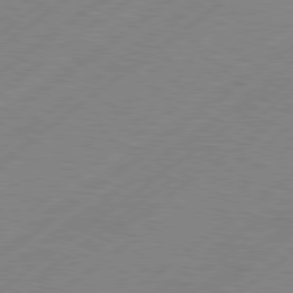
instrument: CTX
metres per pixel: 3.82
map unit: Hpe
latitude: 78.8380
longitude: -120.1956
